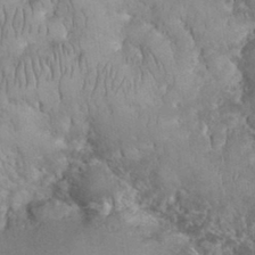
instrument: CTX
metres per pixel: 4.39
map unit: eHh
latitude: 32.8947
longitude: -64.8002
